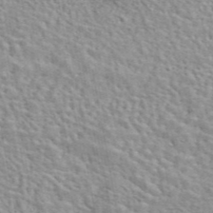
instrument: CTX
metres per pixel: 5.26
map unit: eAb
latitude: 44.0633
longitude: 110.0850
